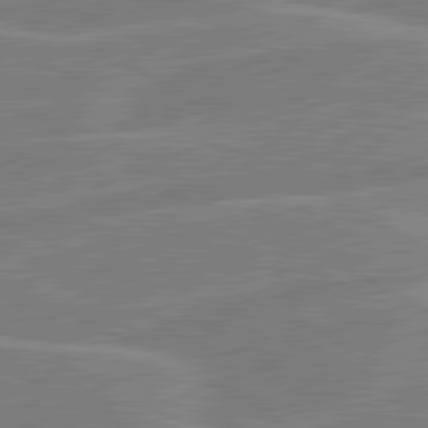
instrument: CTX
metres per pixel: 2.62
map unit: lApd
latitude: 80.8191
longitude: 120.5384
